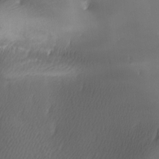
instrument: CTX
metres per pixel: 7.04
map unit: lAa
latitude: -6.5007
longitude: -122.1011
